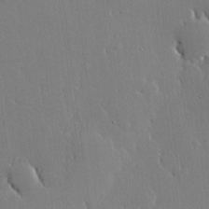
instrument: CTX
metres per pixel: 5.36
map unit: lHvf
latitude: 19.9528
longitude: 145.4454
